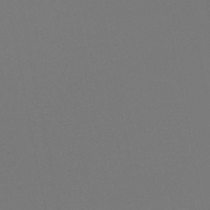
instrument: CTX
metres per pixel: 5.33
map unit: HNb
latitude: -47.2565
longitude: -42.8380
